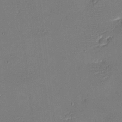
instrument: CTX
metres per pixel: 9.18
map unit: eHh
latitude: -4.3306
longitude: -79.4994
